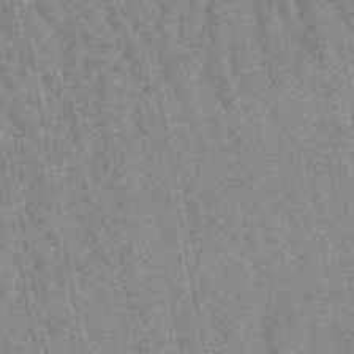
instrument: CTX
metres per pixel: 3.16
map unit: lHb
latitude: -47.3320
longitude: 77.6911
